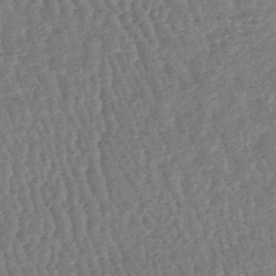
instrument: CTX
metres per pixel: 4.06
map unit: lHb
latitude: -41.6722
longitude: 66.9542
